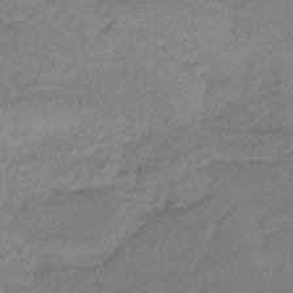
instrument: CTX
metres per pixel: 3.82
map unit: HNb
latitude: -35.0108
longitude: 60.1417
